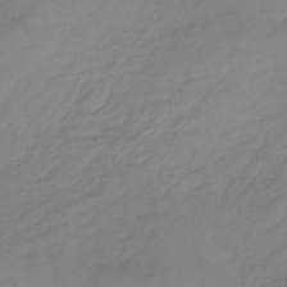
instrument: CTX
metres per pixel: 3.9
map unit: lHb
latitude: -41.0486
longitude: 68.0472
